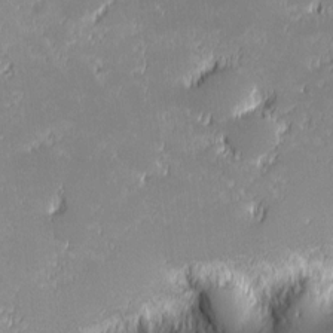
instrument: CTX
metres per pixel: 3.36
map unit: eHh
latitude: -1.1054
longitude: -84.4979
